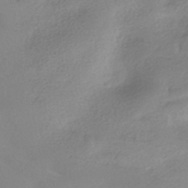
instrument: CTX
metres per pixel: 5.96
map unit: HNhu
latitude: -40.5951
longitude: 93.6722
